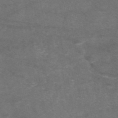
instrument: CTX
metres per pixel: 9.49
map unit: eAb
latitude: 47.4238
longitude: 120.0850
